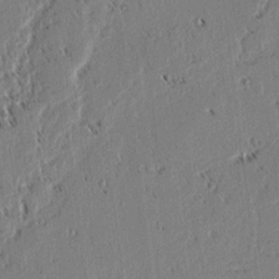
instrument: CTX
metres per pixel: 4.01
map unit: lAvf
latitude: 2.1766
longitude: -106.5924
